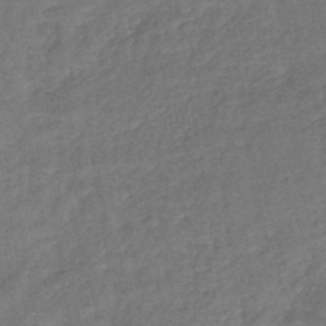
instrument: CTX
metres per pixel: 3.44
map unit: lHb
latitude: -41.2376
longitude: 68.9352
